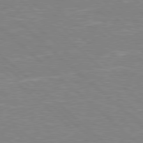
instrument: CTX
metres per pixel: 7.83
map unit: Hpe
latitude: 78.1767
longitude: -152.3090
